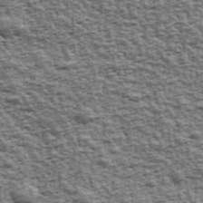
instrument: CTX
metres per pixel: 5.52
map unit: Ave
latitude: 43.1592
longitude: -111.6505
